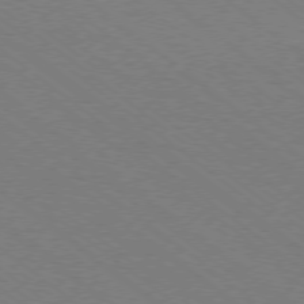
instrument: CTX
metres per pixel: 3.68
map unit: Ap
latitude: -78.6518
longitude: -64.1011
